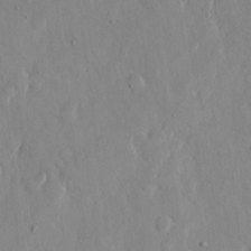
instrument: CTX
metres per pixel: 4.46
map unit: eHh
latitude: 12.1767
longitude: -69.5182
